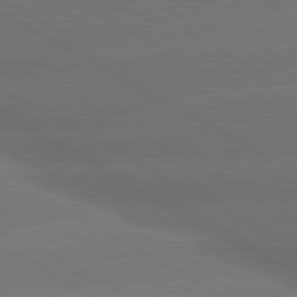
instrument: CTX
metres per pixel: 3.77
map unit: lApd
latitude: 80.6301
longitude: -146.4790
